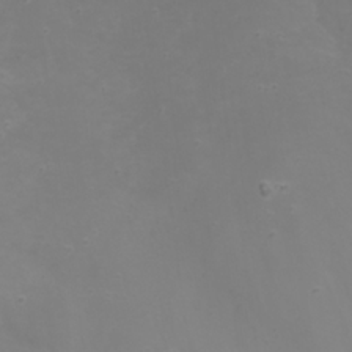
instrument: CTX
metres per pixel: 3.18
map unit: Nhu
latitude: 22.5924
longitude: -63.8395
